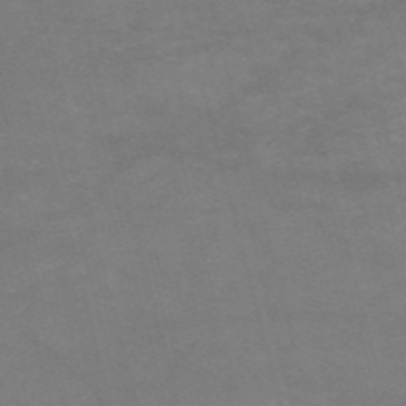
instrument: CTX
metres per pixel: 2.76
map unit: HNb
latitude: -55.6155
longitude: -40.3278
